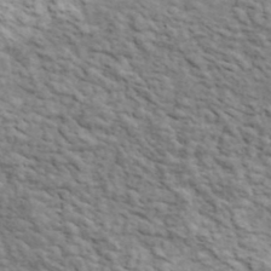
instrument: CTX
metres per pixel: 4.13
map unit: lHvf
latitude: 37.9906
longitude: -88.6869
